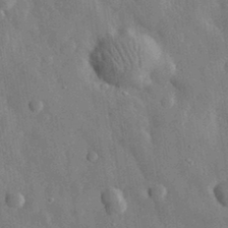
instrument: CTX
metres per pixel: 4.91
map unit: eHh
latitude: 32.1389
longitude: -77.9150
